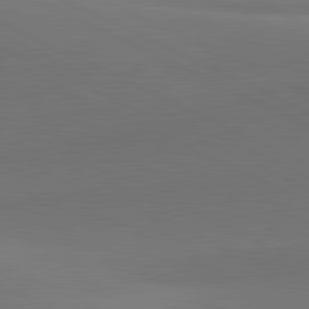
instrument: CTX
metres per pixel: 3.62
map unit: lApd
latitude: 81.6127
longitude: 145.8422
